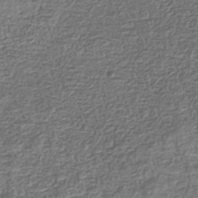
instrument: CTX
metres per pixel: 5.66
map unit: eHb
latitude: -35.7667
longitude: 80.3307
